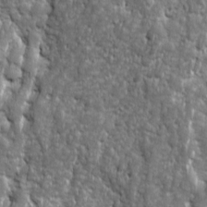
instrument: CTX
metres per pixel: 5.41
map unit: Ave
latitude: 16.2334
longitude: -134.3845
